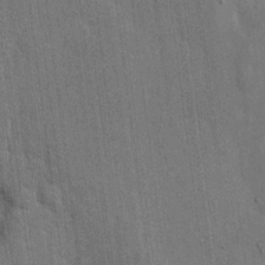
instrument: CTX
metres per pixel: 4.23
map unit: eHh
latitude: 15.9717
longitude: -68.8380
